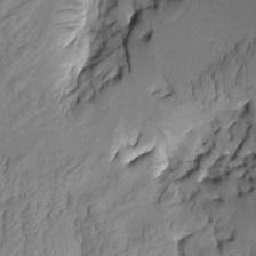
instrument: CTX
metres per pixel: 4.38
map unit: Aa
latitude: 7.8394
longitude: -128.3278
